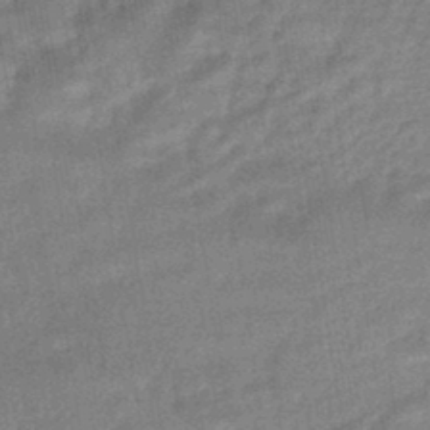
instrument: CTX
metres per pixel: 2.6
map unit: HNhu
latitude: -45.4265
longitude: 91.2376
